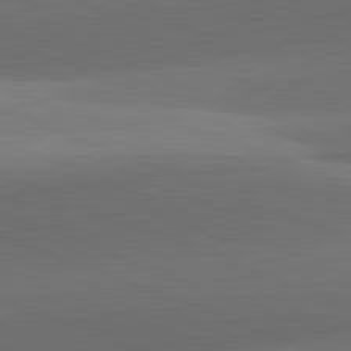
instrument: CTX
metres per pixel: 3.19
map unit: lApd
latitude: 81.9150
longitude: 132.0661
